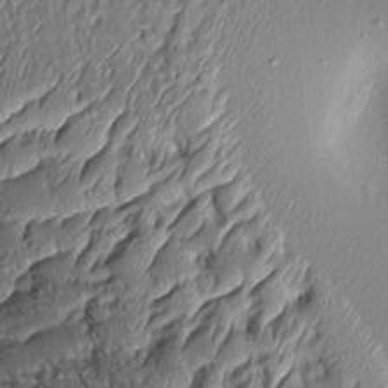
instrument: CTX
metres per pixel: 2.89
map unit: Aa
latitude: 8.9136
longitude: -132.0822
